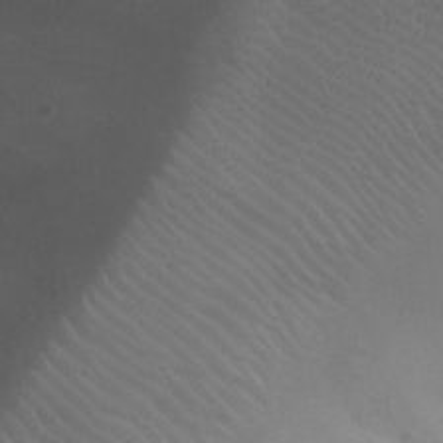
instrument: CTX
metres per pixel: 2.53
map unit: Ht
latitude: -2.1227
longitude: -18.9136
